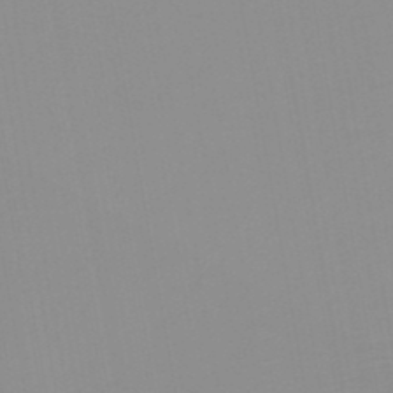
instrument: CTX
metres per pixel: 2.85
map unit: HNb
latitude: -45.2754
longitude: -43.8017
